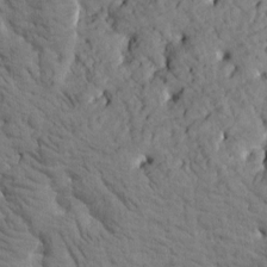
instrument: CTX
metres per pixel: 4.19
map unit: Htu
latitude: -1.8612
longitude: 174.2550
